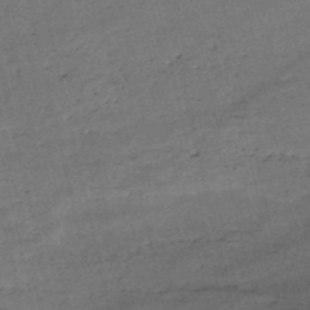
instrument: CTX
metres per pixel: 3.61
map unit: HNb
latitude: -50.8030
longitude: -40.9324
